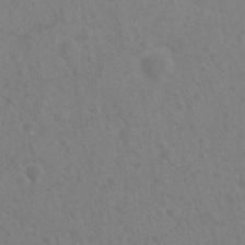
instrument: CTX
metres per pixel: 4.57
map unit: Nhu
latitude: 6.6679
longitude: -19.3670
